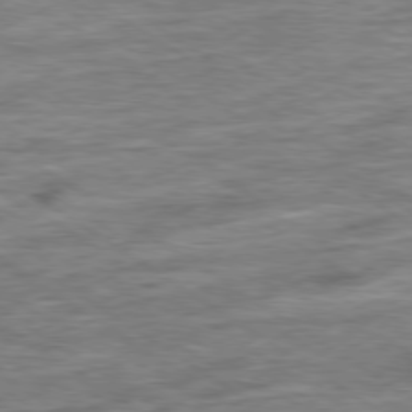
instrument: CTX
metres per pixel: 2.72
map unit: Ap
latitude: -79.5210
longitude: -48.3656
